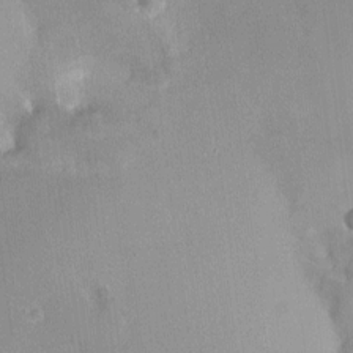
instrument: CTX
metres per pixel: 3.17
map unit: HNhu
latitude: 5.5749
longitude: 3.5210
